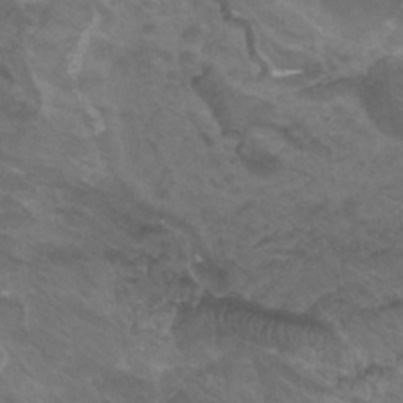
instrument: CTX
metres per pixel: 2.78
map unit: HNhu
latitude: -28.7274
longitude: 75.2565
